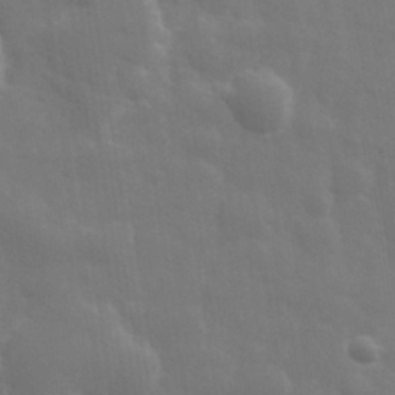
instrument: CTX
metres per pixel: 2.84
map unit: eHh
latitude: 31.2537
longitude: -70.3089
